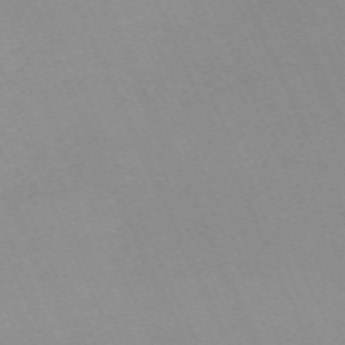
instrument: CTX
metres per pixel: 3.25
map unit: Nhu
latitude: -67.5021
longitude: 39.3699
